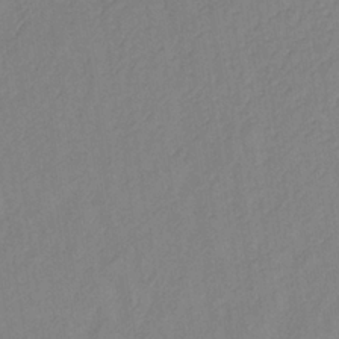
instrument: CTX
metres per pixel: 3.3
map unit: lHb
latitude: -34.7274
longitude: 72.1228
